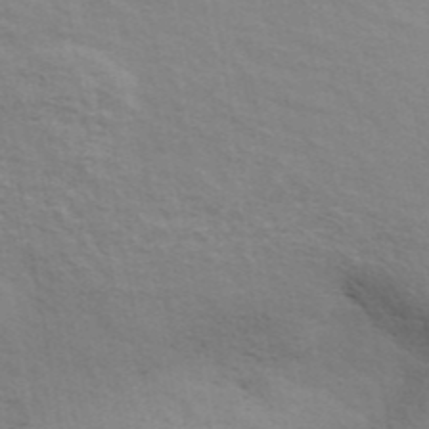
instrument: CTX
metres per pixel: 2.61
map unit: ANa
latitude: 42.8002
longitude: 29.3699
